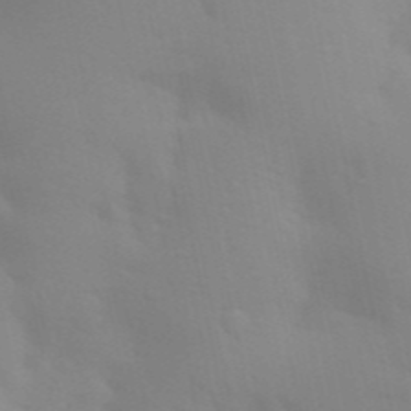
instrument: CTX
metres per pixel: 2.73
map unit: Aa
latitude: 32.4601
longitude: -145.5560
